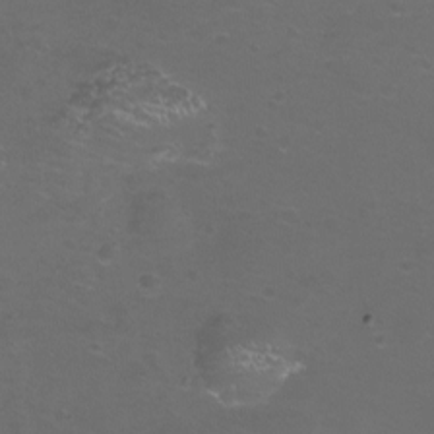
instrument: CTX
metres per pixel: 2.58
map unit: eHh
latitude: -11.8989
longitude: -60.4979
